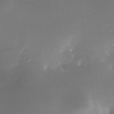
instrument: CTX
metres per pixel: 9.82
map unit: Nhe
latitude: -32.4440
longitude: -116.3845
